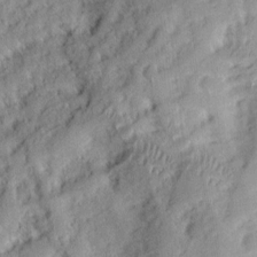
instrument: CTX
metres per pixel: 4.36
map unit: eHh
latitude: 8.5924
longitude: -75.0270
